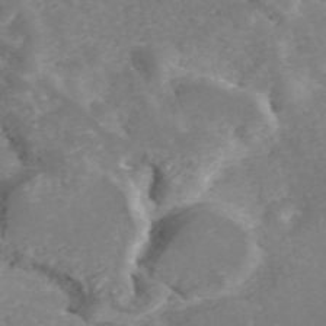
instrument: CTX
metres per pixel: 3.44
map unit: ANa
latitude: 41.4615
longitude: 34.1606
